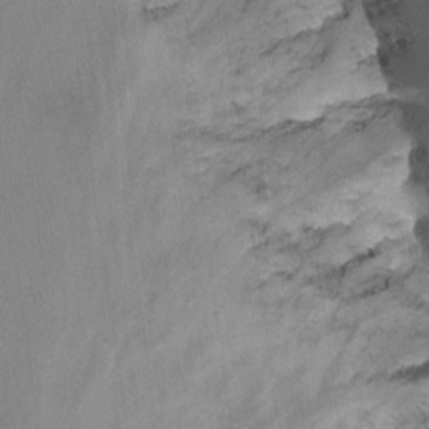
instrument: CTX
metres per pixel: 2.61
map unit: Nhu
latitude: -12.8786
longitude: -59.3860
